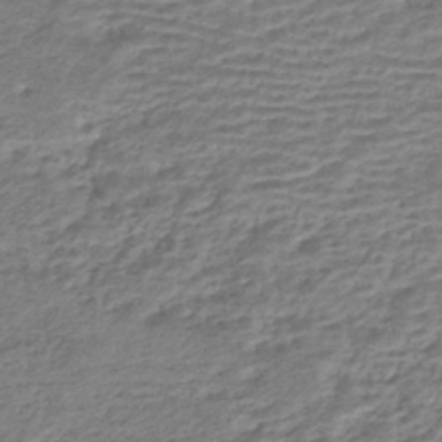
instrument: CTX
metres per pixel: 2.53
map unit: HNhu
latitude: -43.3320
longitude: 103.4832
